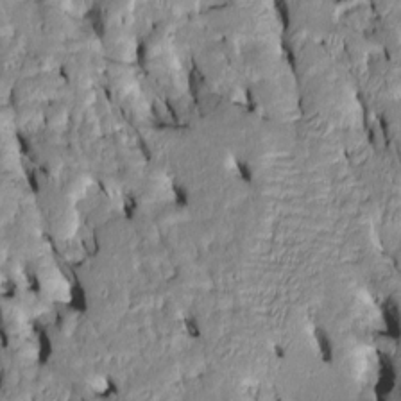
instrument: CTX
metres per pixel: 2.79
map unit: Htu
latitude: -6.8975
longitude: 144.2740
